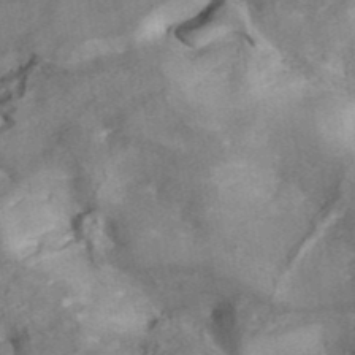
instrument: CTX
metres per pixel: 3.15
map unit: ANa
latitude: 41.6315
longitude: 16.8975
